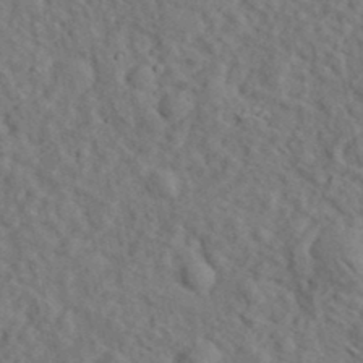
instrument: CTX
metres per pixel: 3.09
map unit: eHh
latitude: 35.3481
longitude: -78.4412
